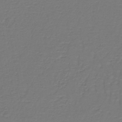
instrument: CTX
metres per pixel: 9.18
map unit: lHb
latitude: -42.3684
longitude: 57.2943
